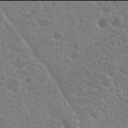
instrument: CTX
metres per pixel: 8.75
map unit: Hto
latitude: 21.9906
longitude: -39.5560
